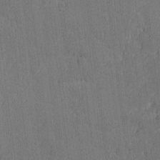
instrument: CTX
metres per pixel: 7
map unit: lAvf
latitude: -8.4440
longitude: -113.5560
